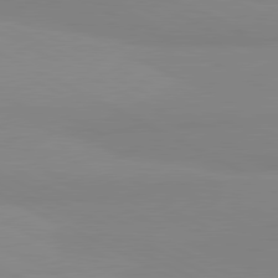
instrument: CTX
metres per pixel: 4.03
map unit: lApd
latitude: 81.0836
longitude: 179.4832
